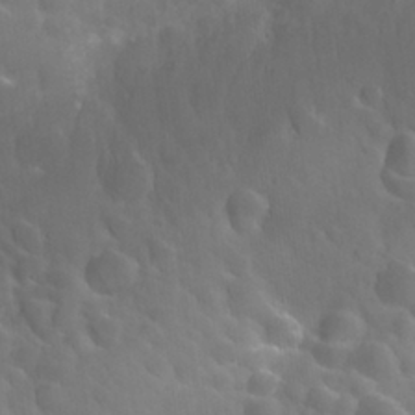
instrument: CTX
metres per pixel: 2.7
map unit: Nhu
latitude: 26.9892
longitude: -55.9339
